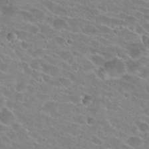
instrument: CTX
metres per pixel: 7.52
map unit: Hto
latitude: 24.2900
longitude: -43.8017
